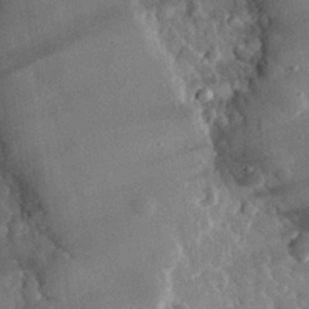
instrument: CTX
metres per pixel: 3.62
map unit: eHh
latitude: 31.1215
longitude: -80.5357
